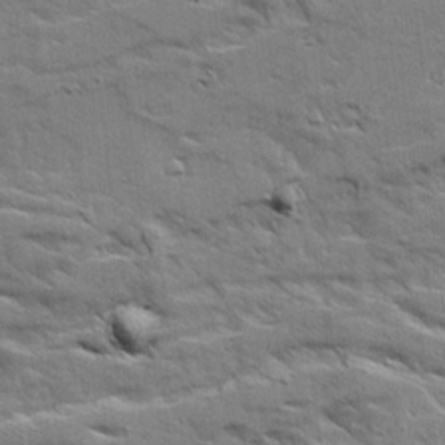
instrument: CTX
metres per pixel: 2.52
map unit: Ave
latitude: 20.7624
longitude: -129.9339
